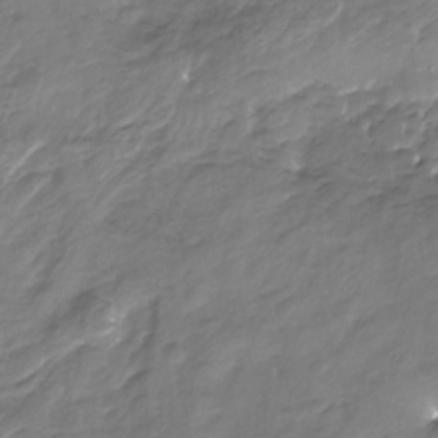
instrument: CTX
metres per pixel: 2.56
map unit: Nhu
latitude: -23.3888
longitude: -56.9324
